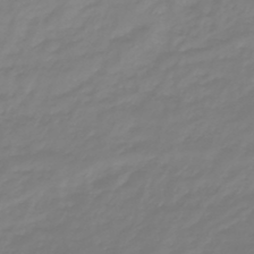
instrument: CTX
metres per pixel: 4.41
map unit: eHb
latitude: -46.2172
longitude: 81.3510
